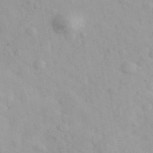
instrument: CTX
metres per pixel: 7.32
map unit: Ave
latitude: 39.4993
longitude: -107.3482
